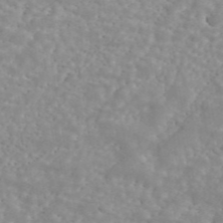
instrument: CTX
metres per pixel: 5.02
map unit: ANa
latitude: 45.4048
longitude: 28.8219
